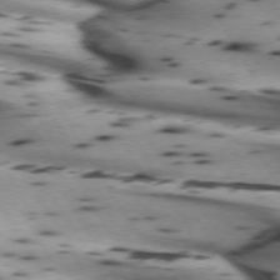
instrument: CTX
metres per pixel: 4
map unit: lApd
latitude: 72.4412
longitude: -52.4412
